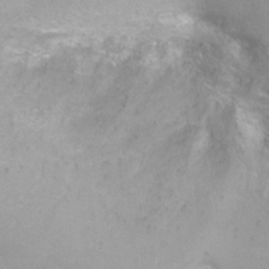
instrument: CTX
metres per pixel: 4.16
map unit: Ht
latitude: -6.5384
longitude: -32.9703
